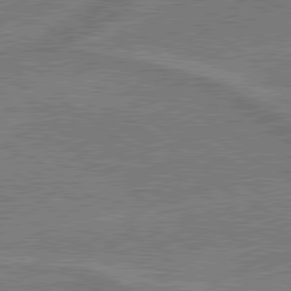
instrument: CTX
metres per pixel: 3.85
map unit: lApd
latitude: 79.8017
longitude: 166.7274
